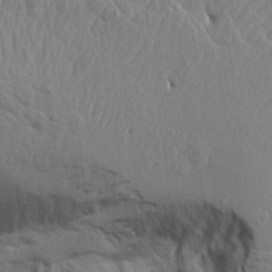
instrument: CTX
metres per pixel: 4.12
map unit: Aa
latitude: 15.1215
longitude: -140.9324
